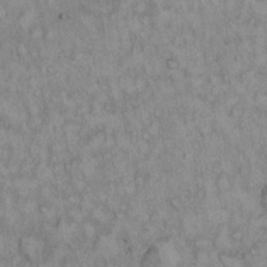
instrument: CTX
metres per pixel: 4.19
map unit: Hto
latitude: 12.9136
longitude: -57.6693
